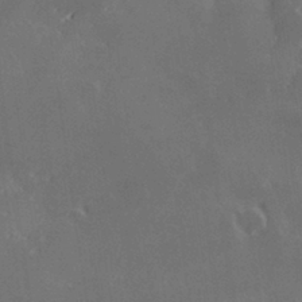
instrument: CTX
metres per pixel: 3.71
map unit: Hve
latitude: 28.5357
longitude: 145.6911
